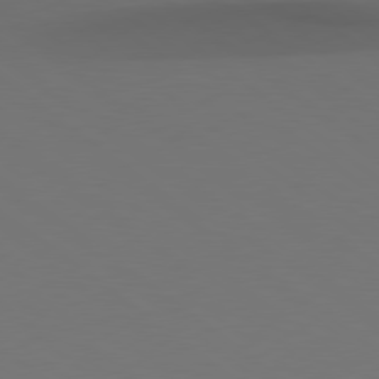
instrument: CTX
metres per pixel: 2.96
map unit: lApd
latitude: 78.9703
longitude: -166.2900
